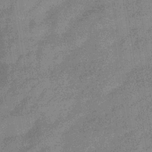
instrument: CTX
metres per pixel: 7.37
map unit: eHb
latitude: -32.7086
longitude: 75.5399
